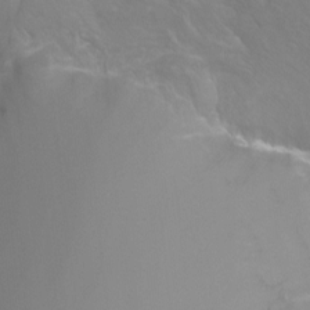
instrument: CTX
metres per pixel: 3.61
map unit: Ht
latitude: -6.3873
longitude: -29.8394
